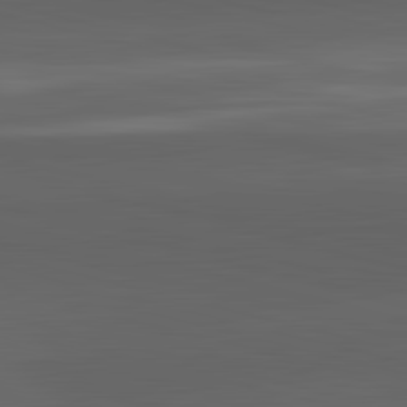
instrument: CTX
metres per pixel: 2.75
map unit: lApd
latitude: 83.6693
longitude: -132.4601
